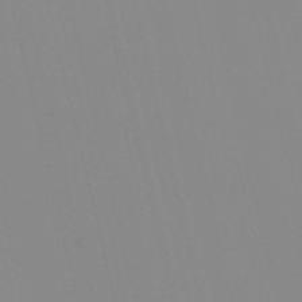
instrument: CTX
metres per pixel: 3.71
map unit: Nve
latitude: -57.7288
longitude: 60.6330
